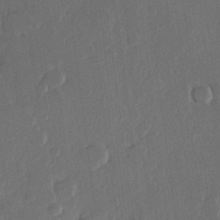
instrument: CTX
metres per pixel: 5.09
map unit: Hve
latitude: 22.3845
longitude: 147.5966
